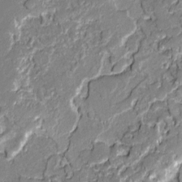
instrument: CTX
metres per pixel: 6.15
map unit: lAvf
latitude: -0.6519
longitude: -108.8191
